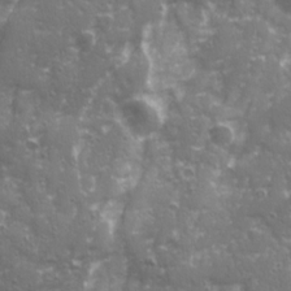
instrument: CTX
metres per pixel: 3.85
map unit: Ave
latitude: 20.6869
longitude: -132.7057
